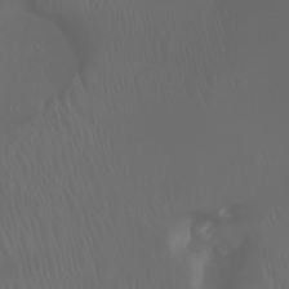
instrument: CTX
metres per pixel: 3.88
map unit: Htu
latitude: -7.4454
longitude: -73.2726
